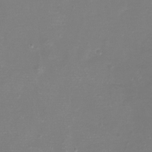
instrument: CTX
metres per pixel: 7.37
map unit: eHh
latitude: -6.7463
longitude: -78.4223
